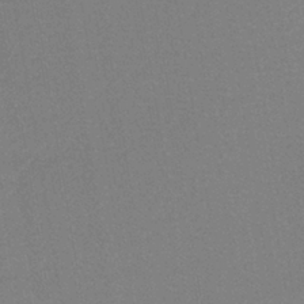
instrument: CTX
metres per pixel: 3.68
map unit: lHb
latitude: -38.8597
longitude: 58.4062
